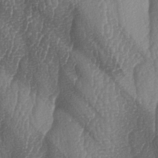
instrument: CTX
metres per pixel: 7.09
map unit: lAa
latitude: -6.8408
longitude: -129.2726
